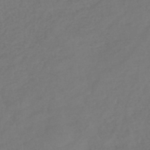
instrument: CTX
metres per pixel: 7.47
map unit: lHb
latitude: -43.1053
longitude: 75.6155
